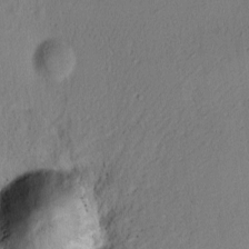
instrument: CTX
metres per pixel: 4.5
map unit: Ave
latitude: -8.6329
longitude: -121.8773
